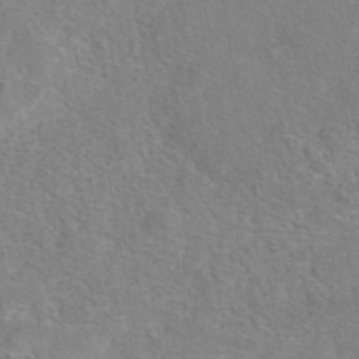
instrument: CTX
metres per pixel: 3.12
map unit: eAb
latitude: 42.7057
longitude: 104.2172
